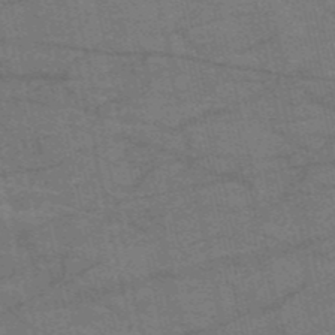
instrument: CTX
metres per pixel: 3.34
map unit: HNb
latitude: -53.4076
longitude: -46.3845
